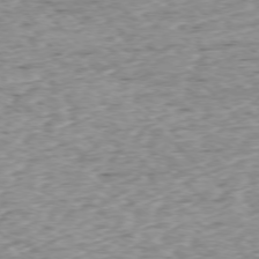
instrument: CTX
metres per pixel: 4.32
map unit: Ap
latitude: -76.8786
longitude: -86.8002
